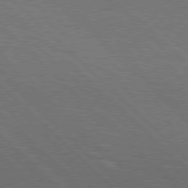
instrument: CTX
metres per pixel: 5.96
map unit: Hpe
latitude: 77.3859
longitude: -127.5938
